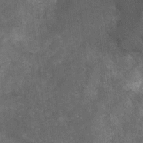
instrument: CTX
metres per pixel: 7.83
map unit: Nhu
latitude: 2.1011
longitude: -17.8772
